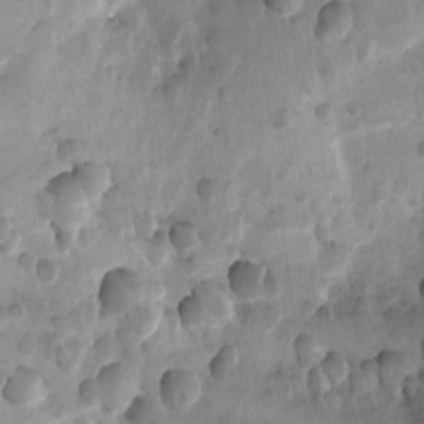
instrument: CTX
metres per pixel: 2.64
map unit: Ht
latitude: 4.4790
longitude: -29.7638
